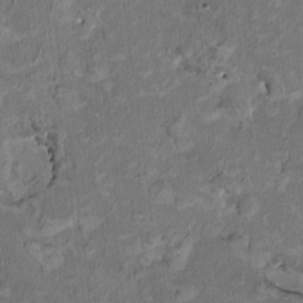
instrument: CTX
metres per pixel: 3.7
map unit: HNhu
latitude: 2.0822
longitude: -4.3089
